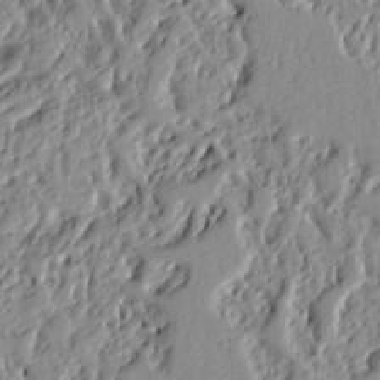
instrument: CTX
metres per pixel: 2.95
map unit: Ht
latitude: 8.7435
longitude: -77.4426
